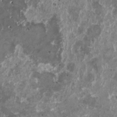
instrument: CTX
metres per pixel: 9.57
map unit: HNhu
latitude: 1.0080
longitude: 5.8422
